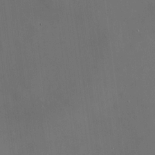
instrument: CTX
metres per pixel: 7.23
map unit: HNhu
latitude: 11.2726
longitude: 10.8219
